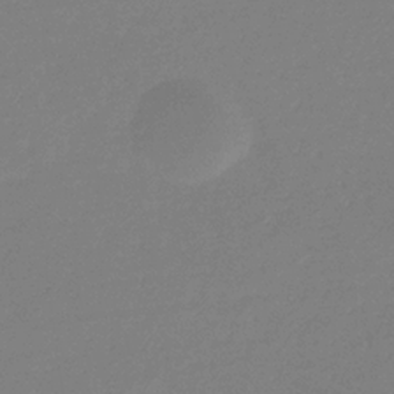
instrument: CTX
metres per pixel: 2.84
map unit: eHb
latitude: -31.3509
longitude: 72.5762
